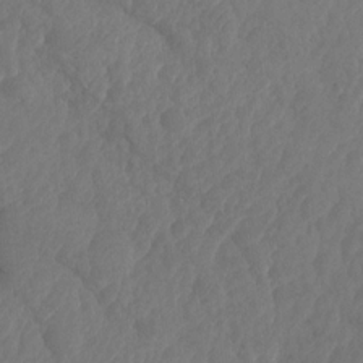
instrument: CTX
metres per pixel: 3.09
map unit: HNhu
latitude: -24.6518
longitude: 49.6911
